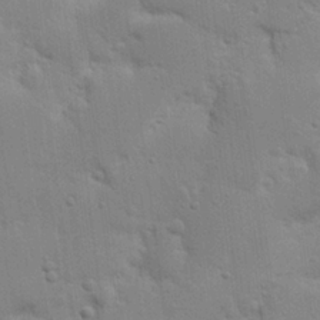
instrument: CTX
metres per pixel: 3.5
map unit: Nhu
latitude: 17.0647
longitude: -74.9892
